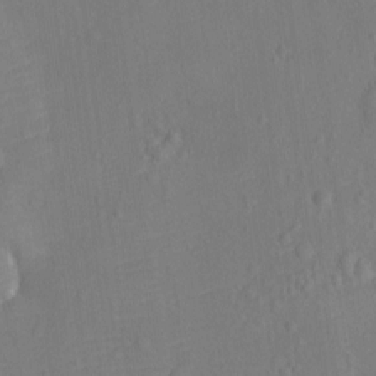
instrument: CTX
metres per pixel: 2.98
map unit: Ht
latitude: -9.9367
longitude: -22.7057
